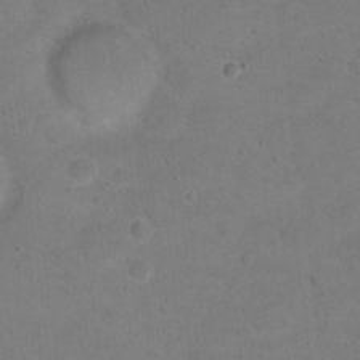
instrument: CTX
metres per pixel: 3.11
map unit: Hto
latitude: 16.3845
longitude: -37.5560
